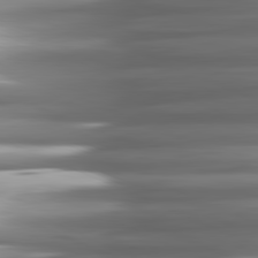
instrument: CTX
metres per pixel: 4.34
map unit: lApd
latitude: 81.7072
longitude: -140.4412
